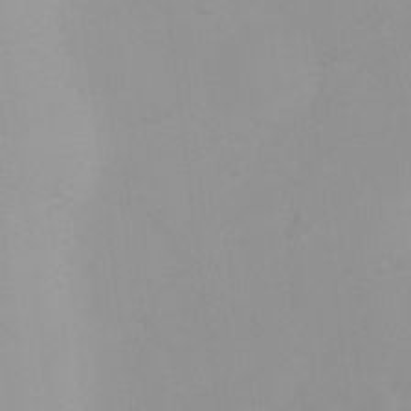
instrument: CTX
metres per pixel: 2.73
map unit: Ht
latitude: 3.1781
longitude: -23.0269
